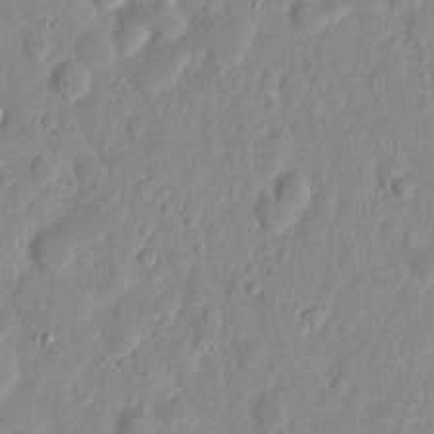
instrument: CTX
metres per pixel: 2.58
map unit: eHh
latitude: 7.7072
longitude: -71.6883
